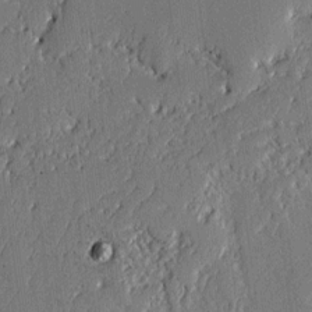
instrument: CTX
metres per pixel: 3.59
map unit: lAvf
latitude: -1.9179
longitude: -108.1011
